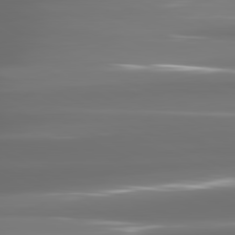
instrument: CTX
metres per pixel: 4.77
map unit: lApd
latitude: 81.4804
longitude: -136.3279
